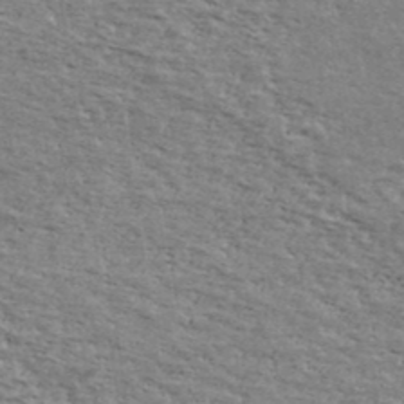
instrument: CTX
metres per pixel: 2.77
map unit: Ave
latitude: 39.3104
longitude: -109.7638
